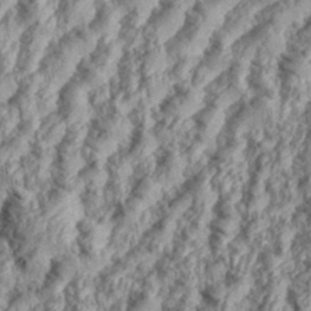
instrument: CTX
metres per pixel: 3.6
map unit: eHh
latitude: 35.7071
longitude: -137.4427
